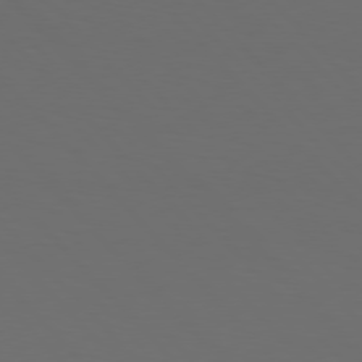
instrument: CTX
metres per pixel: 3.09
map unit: Hpe
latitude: 76.9702
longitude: -167.0647
